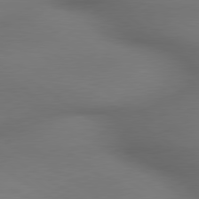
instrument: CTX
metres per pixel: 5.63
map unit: lApd
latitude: 79.7261
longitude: -175.4049
